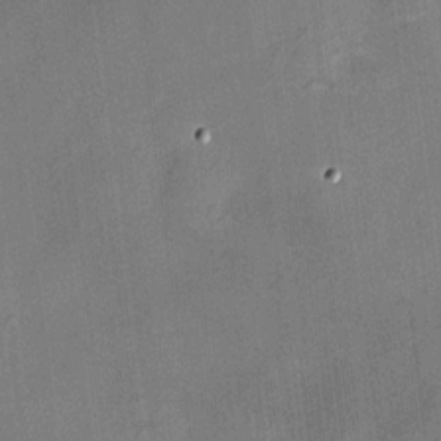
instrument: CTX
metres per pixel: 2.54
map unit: HNhu
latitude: 12.0822
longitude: 9.6911
